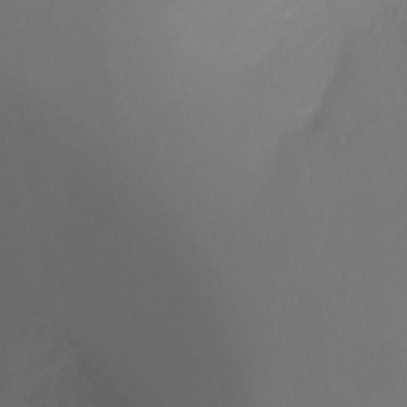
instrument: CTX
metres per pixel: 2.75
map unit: Ht
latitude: -16.7841
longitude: -43.0081
